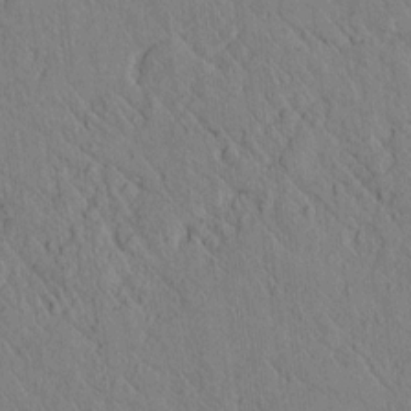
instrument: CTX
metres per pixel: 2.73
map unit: lAvf
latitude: 6.8380
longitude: 160.5007
